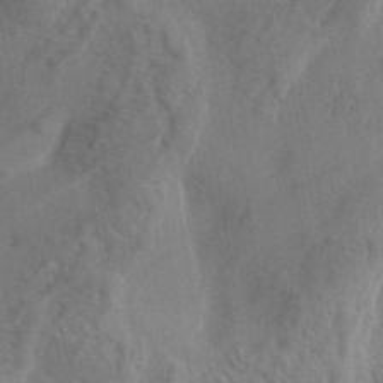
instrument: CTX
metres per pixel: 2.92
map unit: eHh
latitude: 34.4034
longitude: -133.6883
